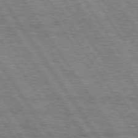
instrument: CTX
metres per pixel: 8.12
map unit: Hpe
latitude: 75.3482
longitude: -155.4615
